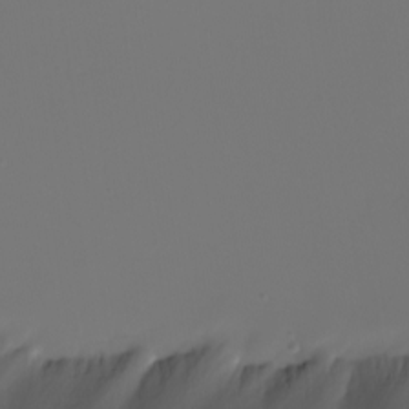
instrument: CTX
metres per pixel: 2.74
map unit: Nhu
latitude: -7.0864
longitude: -94.9892
